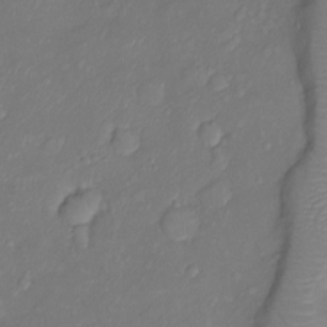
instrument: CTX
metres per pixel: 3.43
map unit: Ht
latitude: -10.6519
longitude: -23.3482
